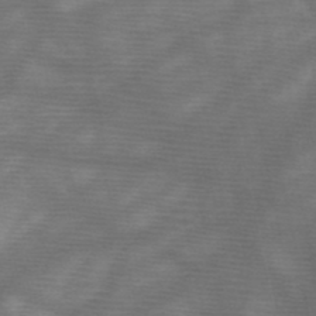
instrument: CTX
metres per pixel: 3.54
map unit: HNb
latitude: -48.0850
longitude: -41.1025
